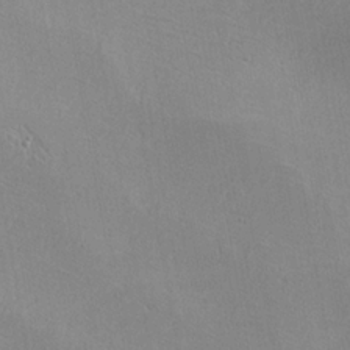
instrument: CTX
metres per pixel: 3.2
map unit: lHvf
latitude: -11.8800
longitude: -102.0633
